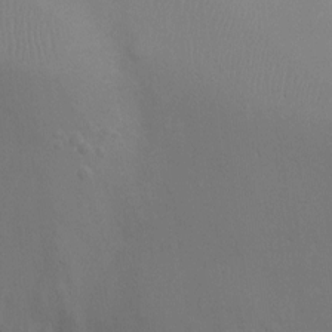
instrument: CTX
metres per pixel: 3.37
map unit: Ht
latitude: -4.4440
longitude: -25.9906
